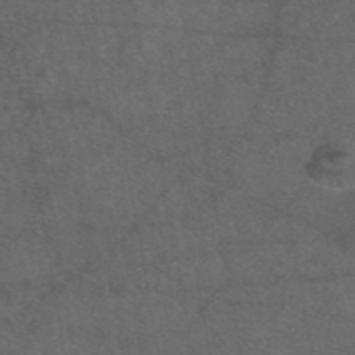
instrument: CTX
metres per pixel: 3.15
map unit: eAb
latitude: 47.5749
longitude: 112.1228
